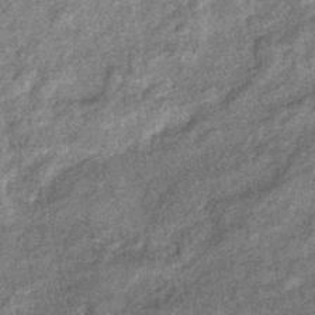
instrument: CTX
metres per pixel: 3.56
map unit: eHb
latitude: -39.3132
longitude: 79.0864
